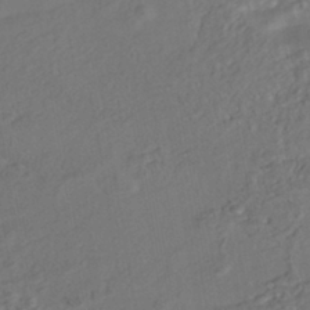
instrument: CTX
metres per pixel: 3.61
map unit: ANa
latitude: -42.2928
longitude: 108.1984
